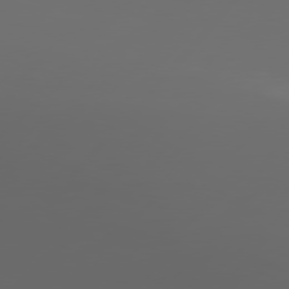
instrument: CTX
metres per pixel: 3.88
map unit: Hpe
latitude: 76.8569
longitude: -139.8394
